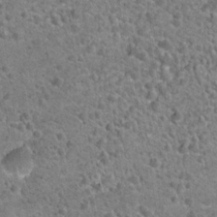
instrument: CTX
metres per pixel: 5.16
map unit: Hto
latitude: 21.4238
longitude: -49.7450
